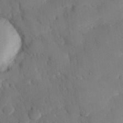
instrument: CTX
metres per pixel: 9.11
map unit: eHh
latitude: 28.1767
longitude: -80.3656
